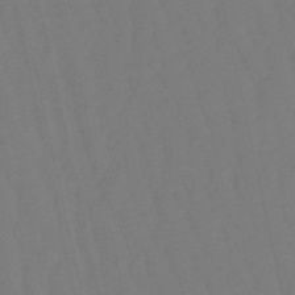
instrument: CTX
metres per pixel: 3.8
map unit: eHb
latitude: -50.1795
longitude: 76.2550
